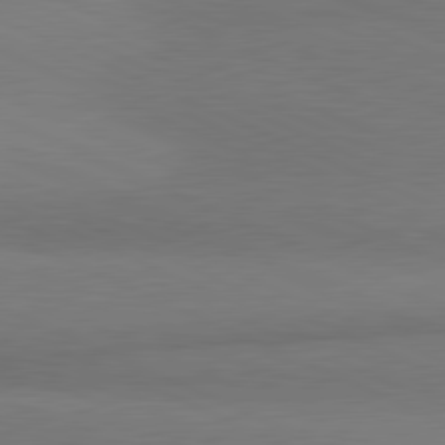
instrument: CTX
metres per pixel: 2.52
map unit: lApd
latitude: 81.2537
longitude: 163.4832
